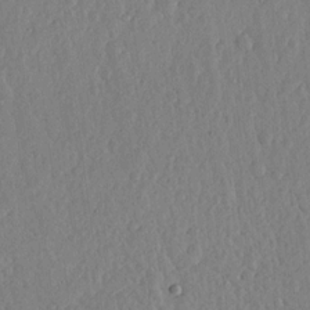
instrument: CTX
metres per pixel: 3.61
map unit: lHvf
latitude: 19.1025
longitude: -115.6693
